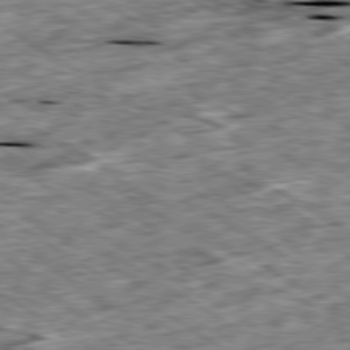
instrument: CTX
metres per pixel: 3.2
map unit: Ap
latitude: -80.2740
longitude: -90.9703
